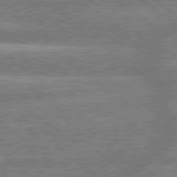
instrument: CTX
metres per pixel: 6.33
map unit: Hpe
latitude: 78.7435
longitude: -159.1592
